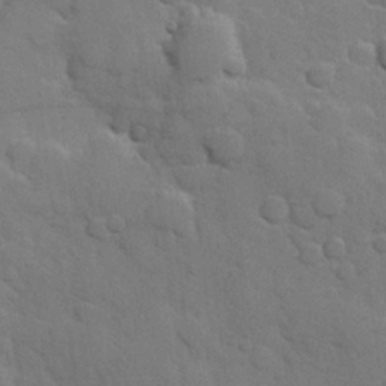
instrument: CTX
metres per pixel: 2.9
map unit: Hve
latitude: 23.7261
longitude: 148.6141
